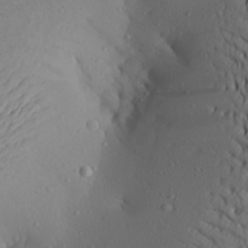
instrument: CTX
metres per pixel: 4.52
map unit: Aa
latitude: 22.6868
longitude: -146.8380
